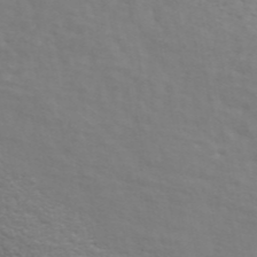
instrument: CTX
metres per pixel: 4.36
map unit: ANa
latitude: 45.7638
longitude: -84.1200
